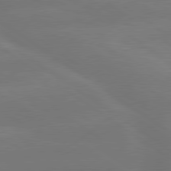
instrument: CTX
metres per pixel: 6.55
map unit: lApd
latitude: 79.8206
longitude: -149.0458
